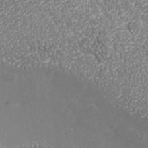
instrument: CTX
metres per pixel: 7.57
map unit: Nhu
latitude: -39.0298
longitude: -84.5168
